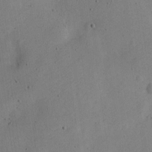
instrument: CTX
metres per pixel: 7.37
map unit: Nve
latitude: -24.7463
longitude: 107.1998
